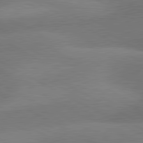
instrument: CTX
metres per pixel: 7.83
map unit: lApd
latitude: 80.9325
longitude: 125.1998
